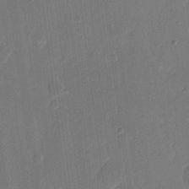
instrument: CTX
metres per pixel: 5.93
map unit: eHh
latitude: 9.3482
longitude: -68.5924
